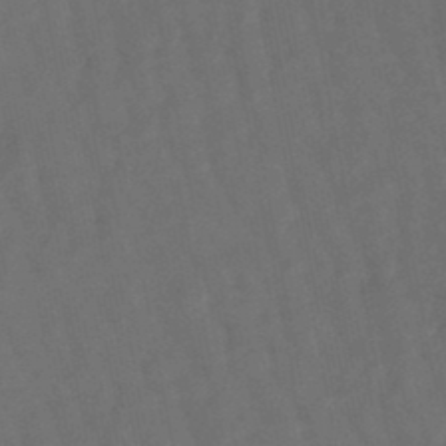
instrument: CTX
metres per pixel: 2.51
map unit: lHb
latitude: -47.9367
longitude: 80.7841
